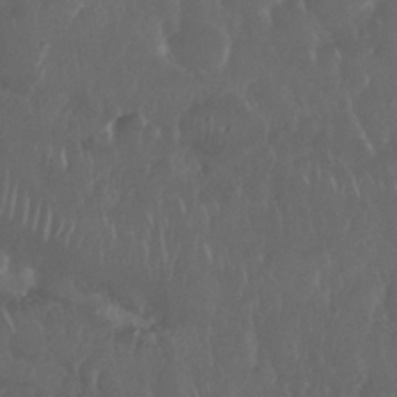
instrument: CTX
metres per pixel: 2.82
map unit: Nhu
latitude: 29.4237
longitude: -56.8946
